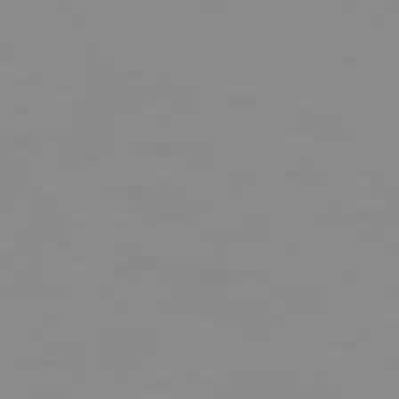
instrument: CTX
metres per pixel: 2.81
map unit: Hpe
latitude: 74.1011
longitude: -127.3671
